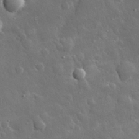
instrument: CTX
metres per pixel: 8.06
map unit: eHh
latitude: 30.1767
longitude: -78.8947
